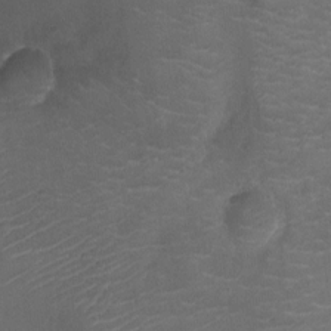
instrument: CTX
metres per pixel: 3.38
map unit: Ht
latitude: -11.0675
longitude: -20.9703
